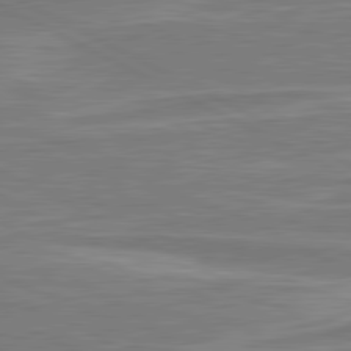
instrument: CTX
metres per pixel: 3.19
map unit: lApd
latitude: 80.9703
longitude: -174.0255
